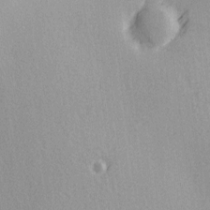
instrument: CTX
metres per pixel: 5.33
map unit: Ave
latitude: 3.1781
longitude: -111.9528
